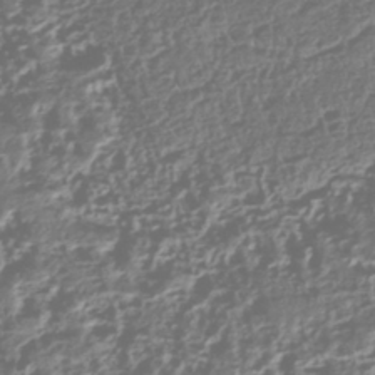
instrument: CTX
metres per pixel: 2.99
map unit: HNhu
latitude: -42.9919
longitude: 106.5763
